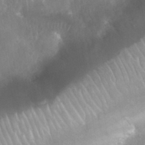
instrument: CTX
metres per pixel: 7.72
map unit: Nhu
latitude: 28.2522
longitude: -64.8947
